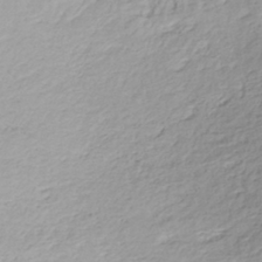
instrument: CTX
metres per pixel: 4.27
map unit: HNhu
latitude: -42.3117
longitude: 107.2754
